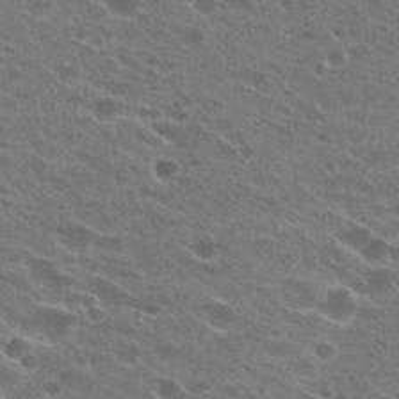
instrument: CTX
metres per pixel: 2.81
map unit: Hto
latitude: 23.9906
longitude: -41.9717
